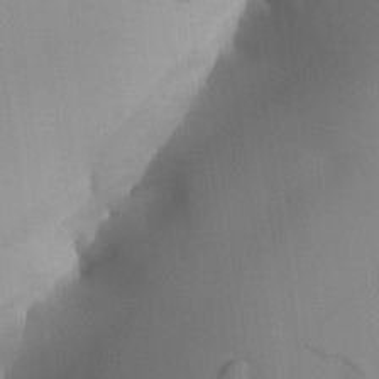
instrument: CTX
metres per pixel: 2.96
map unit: Aa
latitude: 24.8757
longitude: -132.5546
